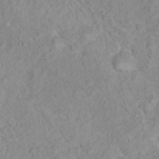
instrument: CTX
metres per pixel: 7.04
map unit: Nhu
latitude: 16.7057
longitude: -31.9528
